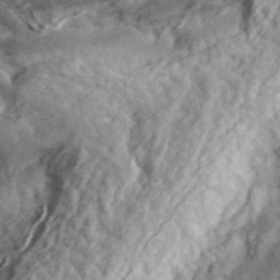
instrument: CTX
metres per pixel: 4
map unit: eHh
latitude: 37.1403
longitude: -79.8017
